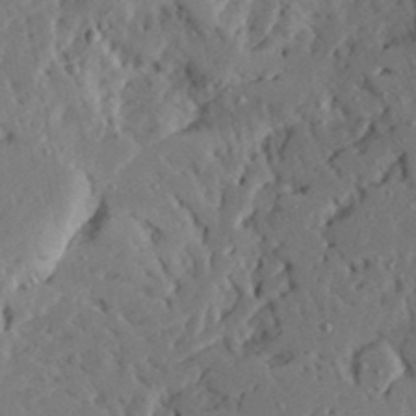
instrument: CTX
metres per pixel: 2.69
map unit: Ave
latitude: 23.3859
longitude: -131.1026
